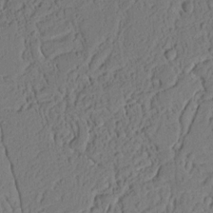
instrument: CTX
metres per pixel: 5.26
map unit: Ht
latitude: 10.7057
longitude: -74.3278
